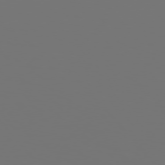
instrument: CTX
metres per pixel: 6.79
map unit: Hpe
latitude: 76.2144
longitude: -134.4223
